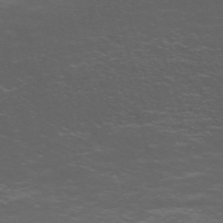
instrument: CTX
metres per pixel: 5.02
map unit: Nve
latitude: -59.0675
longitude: 56.1417
